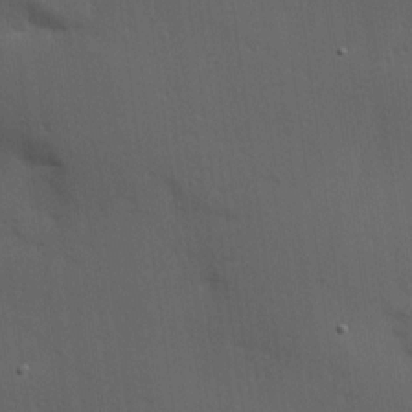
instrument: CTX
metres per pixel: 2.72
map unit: Hve
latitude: 14.2145
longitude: -90.6868
